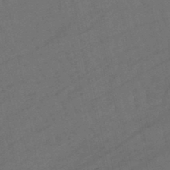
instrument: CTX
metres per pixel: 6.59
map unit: lHb
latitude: -47.7666
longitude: 81.2943
